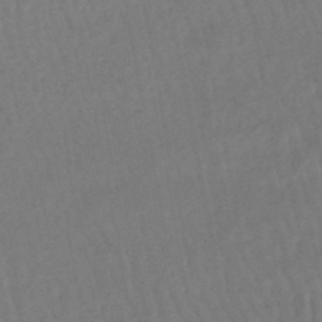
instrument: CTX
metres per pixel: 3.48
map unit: eHb
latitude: -46.5196
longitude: 80.6897
